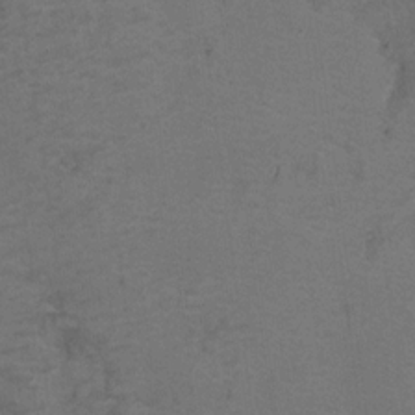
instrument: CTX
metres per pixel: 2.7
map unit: Ht
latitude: 9.8772
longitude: -32.2711
